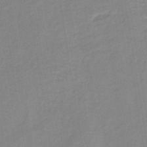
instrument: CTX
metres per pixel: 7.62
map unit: lHb
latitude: -40.0472
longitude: 74.3685
